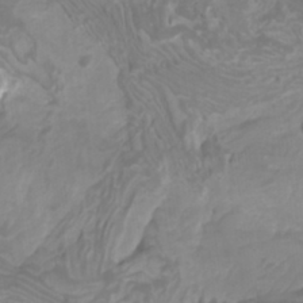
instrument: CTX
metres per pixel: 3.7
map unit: Htu
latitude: -11.0297
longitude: -74.6679
